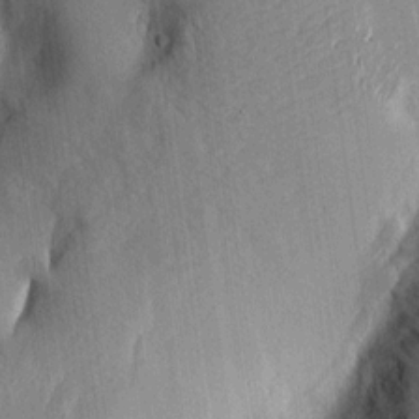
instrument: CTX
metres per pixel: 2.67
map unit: Aa
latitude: 15.1970
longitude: -146.7436
